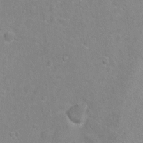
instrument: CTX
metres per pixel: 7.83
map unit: Hto
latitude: -6.7274
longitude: -36.1200
